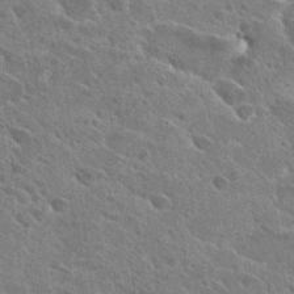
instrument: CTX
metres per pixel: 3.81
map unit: Hto
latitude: 26.7813
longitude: -40.9324
